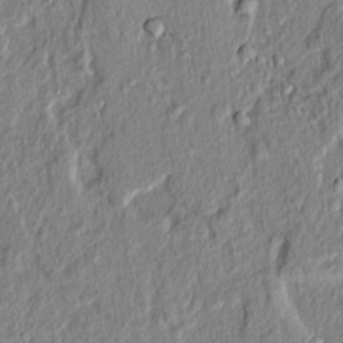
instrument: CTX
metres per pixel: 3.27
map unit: lAvf
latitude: 7.1214
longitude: 166.7085
